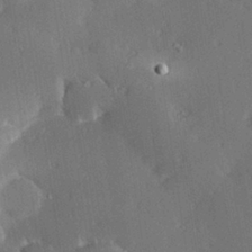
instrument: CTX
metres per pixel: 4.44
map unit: Hve
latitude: 27.5371
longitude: -93.6505
